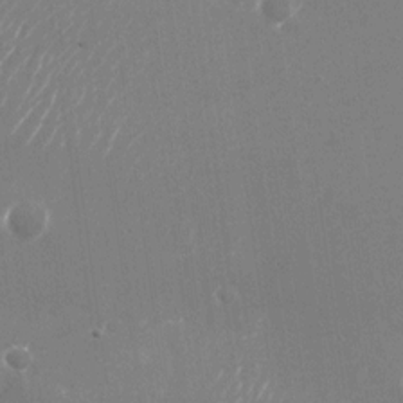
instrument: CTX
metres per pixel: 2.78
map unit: Nhu
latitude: -25.3132
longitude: -72.0444
